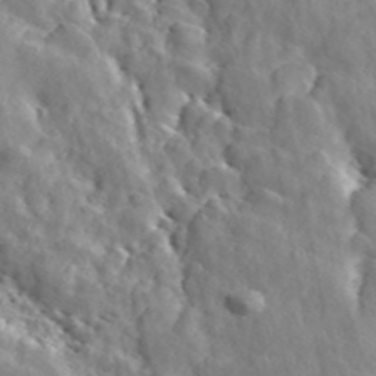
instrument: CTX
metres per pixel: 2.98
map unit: ANa
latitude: 46.3279
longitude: 49.4644
